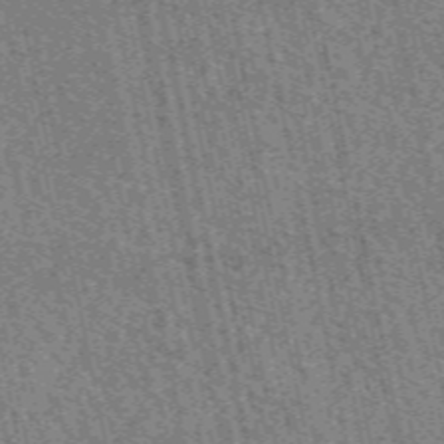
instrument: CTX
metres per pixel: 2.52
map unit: eAb
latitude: 51.7638
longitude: 114.5385
